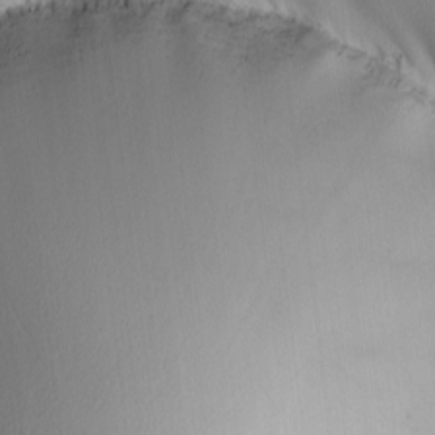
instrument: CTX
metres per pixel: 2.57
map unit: Nhu
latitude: -4.5196
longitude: -93.0458
